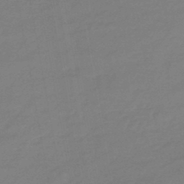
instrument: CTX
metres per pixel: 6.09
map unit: eHb
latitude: -46.1794
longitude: 88.2361
